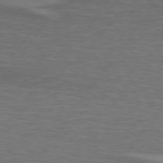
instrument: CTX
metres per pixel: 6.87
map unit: lApd
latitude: 74.6679
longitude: -78.7624
